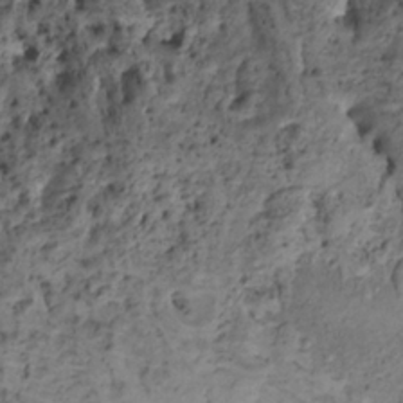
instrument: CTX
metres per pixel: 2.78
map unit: Nhe
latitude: -1.6155
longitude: -58.3278
